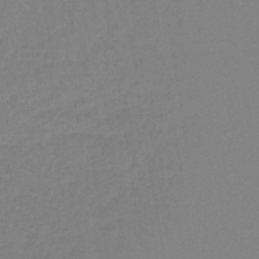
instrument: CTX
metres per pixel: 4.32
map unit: lHb
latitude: -44.0661
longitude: 65.8989
